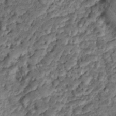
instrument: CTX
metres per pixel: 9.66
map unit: Hto
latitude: 14.3846
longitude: -30.1200
